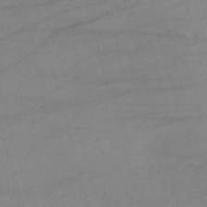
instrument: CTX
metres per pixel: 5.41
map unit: HNb
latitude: -53.9556
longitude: -49.6883
